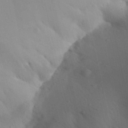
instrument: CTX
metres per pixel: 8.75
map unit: Aa
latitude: 27.1592
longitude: -147.5183
